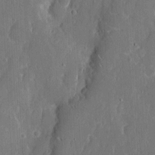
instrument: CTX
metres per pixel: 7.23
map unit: eHh
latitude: 6.7624
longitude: -69.1781
